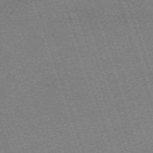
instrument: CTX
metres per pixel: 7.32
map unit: eHh
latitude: -64.2929
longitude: 51.4643
